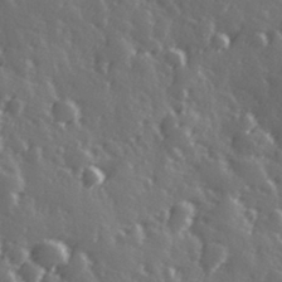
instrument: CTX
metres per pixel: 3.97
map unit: Hve
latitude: 27.8206
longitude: 146.9730
